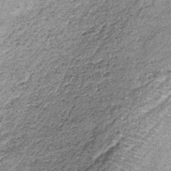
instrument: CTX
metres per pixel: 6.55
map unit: lHb
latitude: -36.3684
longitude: 65.2943
